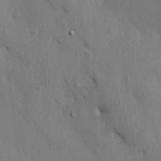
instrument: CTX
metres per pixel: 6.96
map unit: HNhu
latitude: 13.3860
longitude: 10.3117
